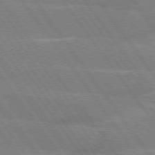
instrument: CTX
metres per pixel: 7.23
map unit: lApd
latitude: 75.0081
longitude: -67.1214
